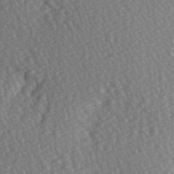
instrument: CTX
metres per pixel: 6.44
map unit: Hve
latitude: 3.0269
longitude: -123.6883
